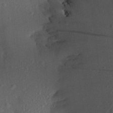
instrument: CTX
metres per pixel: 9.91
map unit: Aa
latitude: 22.4601
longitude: -147.0270
